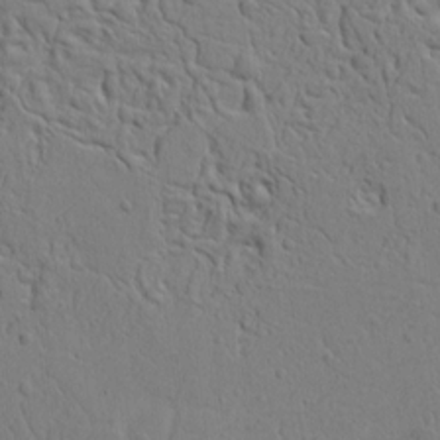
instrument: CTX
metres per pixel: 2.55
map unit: Ht
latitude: 8.1200
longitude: -76.3845
